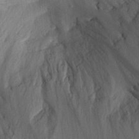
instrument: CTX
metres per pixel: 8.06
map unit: Aa
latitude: 27.8961
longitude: -144.5546
